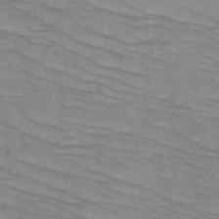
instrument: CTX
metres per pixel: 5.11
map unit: HNb
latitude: -49.3132
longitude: -50.1766
